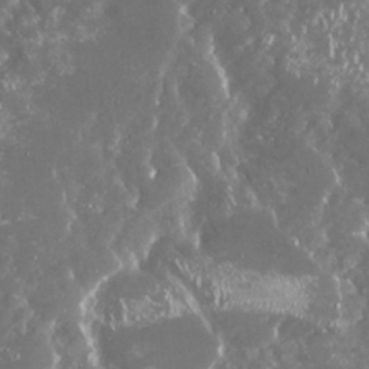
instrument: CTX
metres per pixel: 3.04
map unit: Nhu
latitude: 29.1403
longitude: -59.7450
